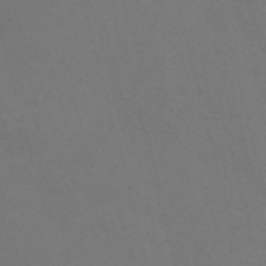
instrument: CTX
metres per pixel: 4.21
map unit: Nve
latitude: -57.5777
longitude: 57.0675
